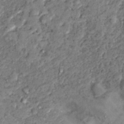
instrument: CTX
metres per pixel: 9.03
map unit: Hto
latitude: 14.6302
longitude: -30.1956
